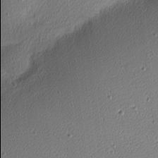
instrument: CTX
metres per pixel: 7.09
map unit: Nhu
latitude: 1.0269
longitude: -77.9906
